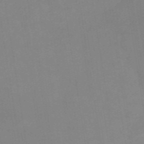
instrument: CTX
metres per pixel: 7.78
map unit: HNb
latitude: -54.2929
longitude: -48.7624
